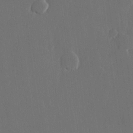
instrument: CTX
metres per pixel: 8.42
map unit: Hve
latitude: 22.5546
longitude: 146.7463
